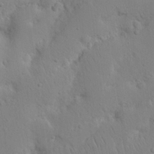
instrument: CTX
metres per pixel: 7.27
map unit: Nhu
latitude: 17.0081
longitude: -75.2348
